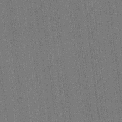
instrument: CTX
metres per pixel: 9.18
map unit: eHh
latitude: -3.9556
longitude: -79.6316
